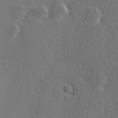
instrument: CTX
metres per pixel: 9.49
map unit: Ave
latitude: 8.6869
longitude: -105.8017
